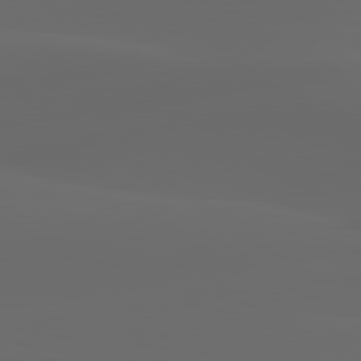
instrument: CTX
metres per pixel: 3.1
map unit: lApd
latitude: 80.0255
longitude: -94.8002
